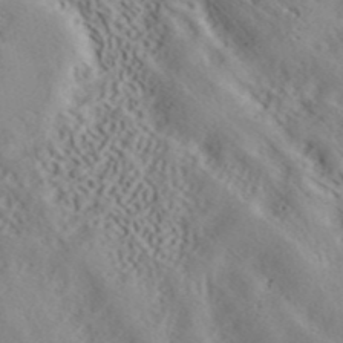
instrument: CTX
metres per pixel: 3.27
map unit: ANa
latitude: 41.6127
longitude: 55.2187
